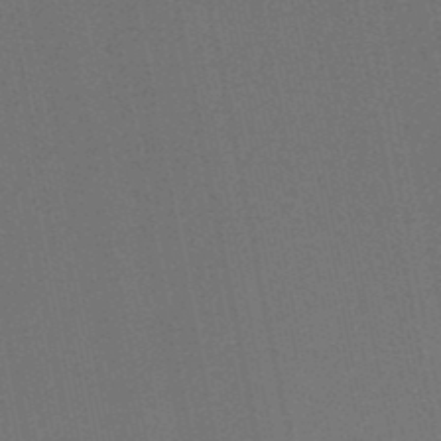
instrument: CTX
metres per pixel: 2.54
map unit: lHb
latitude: -48.1984
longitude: 71.1431
